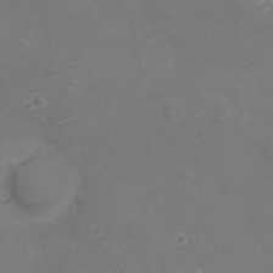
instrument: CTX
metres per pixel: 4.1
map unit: Nve
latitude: -20.7274
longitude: 104.5762
